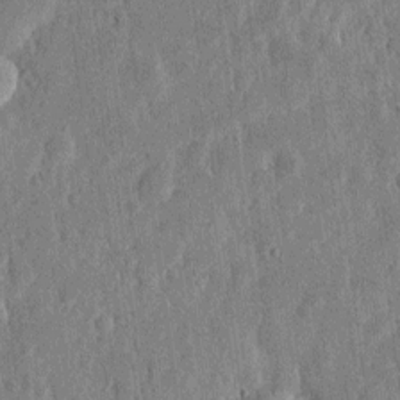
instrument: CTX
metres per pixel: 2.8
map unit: eHh
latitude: 5.1214
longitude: -72.0255
